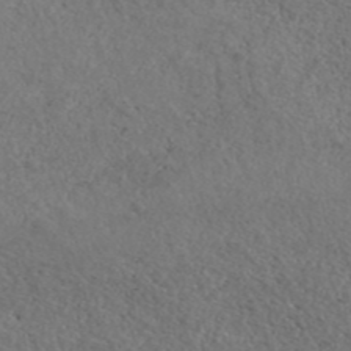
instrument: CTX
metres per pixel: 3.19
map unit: ANa
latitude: 42.9514
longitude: 27.8233
